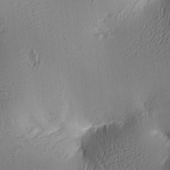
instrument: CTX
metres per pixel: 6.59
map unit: lAa
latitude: 5.3293
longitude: -113.3670
